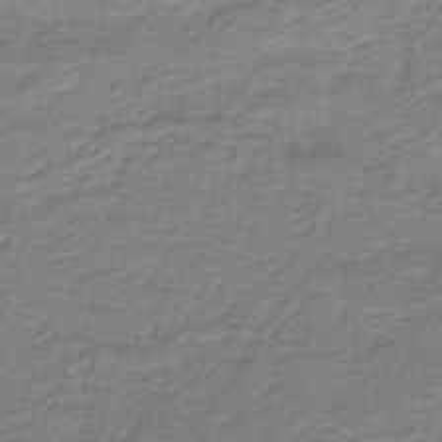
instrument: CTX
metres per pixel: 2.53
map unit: lHb
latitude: -40.4629
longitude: 53.3509
